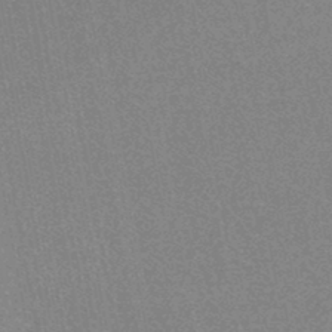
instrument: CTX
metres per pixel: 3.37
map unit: HNhu
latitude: -46.6707
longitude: 99.6911
